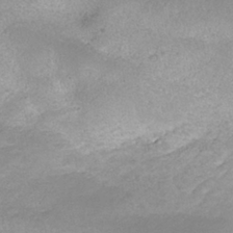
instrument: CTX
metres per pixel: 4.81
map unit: ANa
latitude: -37.4076
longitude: 95.3131
